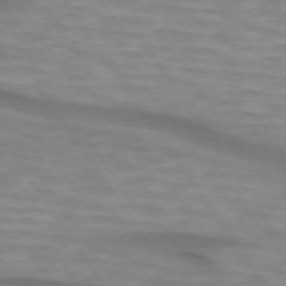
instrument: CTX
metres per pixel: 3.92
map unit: lApd
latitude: 74.4601
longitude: -59.0270
